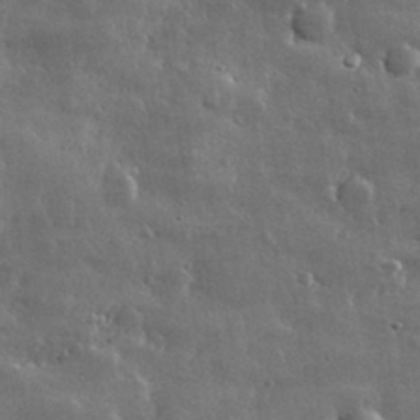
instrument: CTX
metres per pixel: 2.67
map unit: lHvf
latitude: 32.7246
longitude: -90.4223
